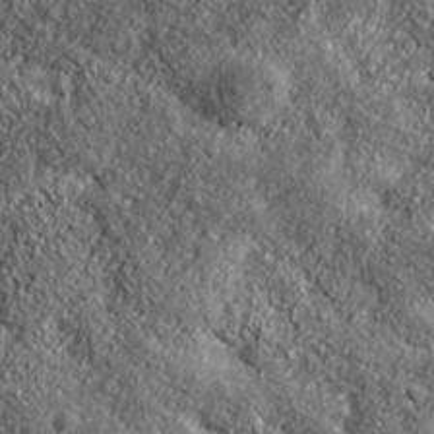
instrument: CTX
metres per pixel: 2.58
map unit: ANa
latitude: 38.8758
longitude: -91.7639
